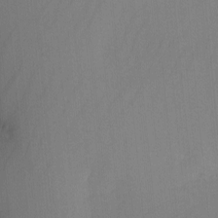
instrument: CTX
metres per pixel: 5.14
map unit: lHvf
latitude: -10.7085
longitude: -103.5560
